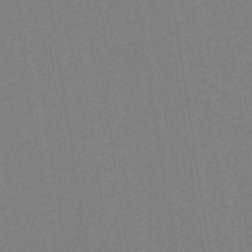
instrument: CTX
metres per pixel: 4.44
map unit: eHh
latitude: -43.0297
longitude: -32.4979
